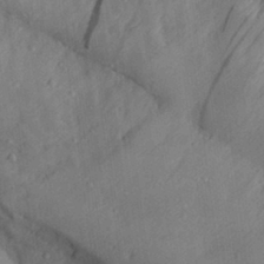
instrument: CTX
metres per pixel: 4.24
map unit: Aa
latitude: 28.4790
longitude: -132.9514
